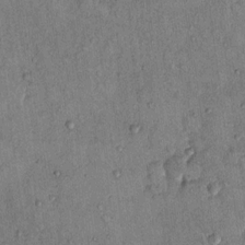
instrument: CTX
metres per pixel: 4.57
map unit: Hto
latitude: 12.6491
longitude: -58.8569
